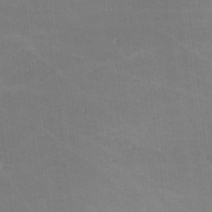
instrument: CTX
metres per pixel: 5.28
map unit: lHvf
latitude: -10.4818
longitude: -104.0633
